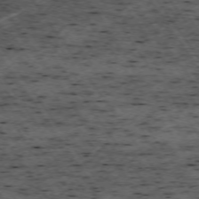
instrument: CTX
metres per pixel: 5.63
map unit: Hpe
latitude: -74.0283
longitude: 3.9178
